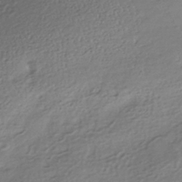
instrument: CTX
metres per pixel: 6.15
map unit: HNhu
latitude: -41.4454
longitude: 94.5573
